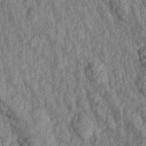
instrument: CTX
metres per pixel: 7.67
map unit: Aa
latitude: 16.3278
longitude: -145.3670
